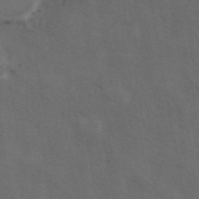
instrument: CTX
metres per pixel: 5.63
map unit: ANa
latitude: 42.8758
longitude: 14.0094
